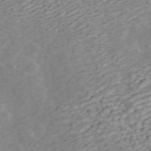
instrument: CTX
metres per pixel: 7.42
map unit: ANa
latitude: 45.5749
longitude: 22.5007
